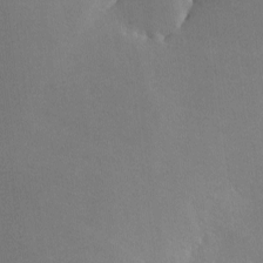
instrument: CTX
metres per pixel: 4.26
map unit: lHvf
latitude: -9.8422
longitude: -100.3089
